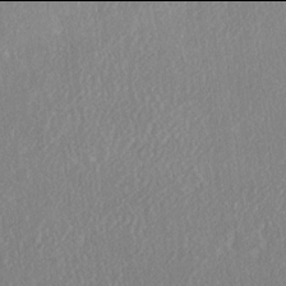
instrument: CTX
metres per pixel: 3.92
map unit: Ave
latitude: 17.9906
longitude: -137.4238
